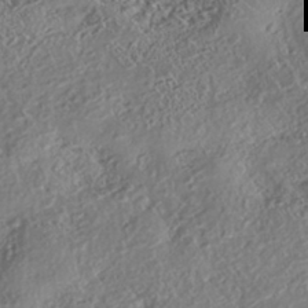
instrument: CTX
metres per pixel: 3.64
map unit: eHh
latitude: -42.9541
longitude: 121.5966
